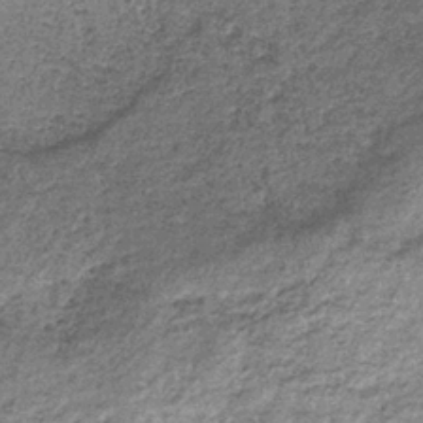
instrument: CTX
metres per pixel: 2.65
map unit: lHb
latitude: -36.7085
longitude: 66.1228
